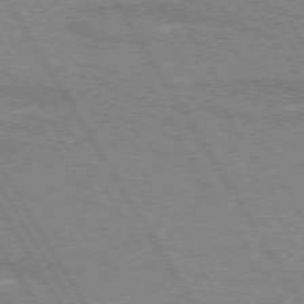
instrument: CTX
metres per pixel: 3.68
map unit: lApd
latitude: 73.1404
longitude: -55.7638
